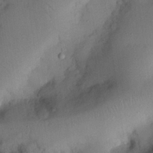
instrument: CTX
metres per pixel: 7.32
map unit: Nhu
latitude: 25.8772
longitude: -72.6680
